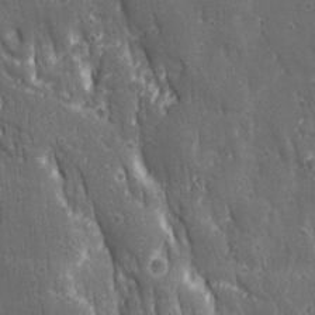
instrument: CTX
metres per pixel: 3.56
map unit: Ave
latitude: 22.6490
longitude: -134.6112
